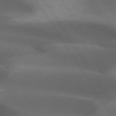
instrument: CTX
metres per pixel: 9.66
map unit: lApd
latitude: 73.1593
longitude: -52.3656
